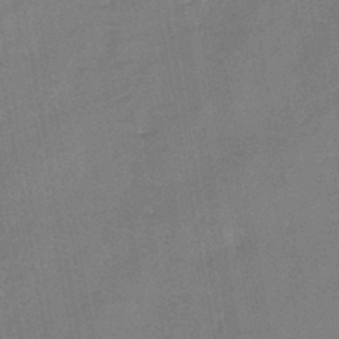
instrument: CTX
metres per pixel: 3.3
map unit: HNb
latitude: -45.3699
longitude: -37.4049
